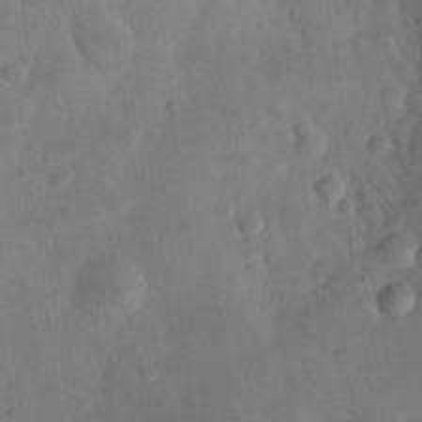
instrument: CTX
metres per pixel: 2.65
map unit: eHh
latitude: 25.7260
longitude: -66.4412
